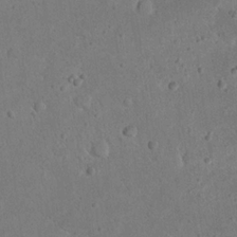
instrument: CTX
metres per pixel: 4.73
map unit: eHh
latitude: 23.4804
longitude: -67.9717
